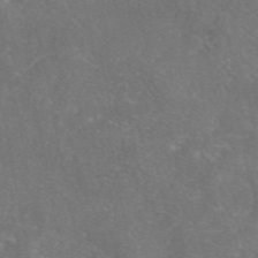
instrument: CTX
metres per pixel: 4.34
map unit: eAb
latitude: 47.1404
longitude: 109.9556
